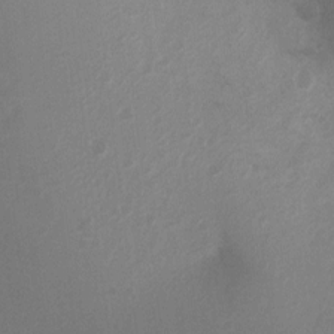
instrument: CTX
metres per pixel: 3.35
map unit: Ht
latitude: 2.0444
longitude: -25.4615
